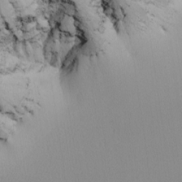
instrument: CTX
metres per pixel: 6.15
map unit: Nhu
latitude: -5.7855
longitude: -90.8758
